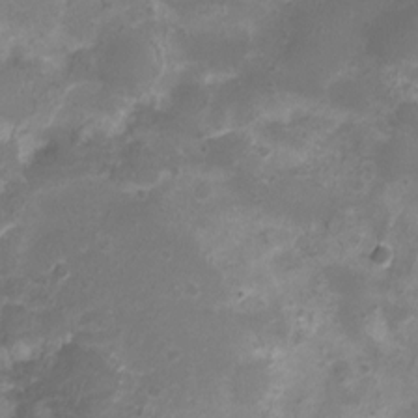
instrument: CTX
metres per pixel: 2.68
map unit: Nhu
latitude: 5.2537
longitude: -17.6127
